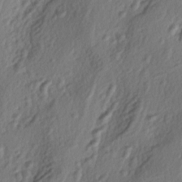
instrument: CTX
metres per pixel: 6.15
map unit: lAa
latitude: -4.3873
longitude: -123.1970
